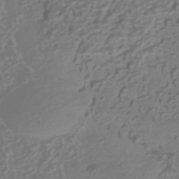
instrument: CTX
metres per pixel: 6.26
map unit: HNhu
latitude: -41.8422
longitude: 100.9352
